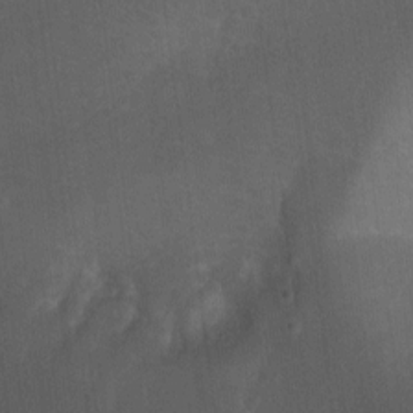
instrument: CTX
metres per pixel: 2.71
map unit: Ht
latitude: 0.4790
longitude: -37.0648
